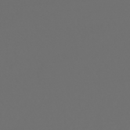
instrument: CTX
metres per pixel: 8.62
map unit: HNhu
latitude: -43.5399
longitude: 104.2928
